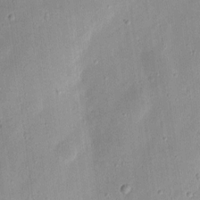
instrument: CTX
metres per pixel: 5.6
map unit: eHh
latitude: 8.1767
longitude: -72.2901
